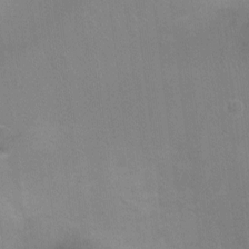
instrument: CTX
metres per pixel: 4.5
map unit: Ht
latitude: -3.6910
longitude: -17.5749
